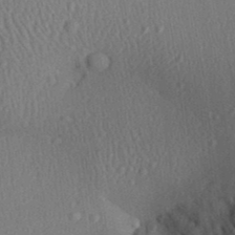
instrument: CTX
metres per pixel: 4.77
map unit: Aa
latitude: 28.7435
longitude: -138.7246
